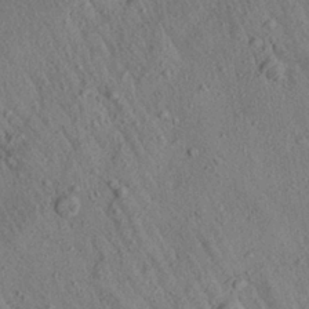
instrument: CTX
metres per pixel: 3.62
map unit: Aa
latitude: 27.5938
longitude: -141.9528
